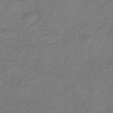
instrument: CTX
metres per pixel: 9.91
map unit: eHb
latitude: -35.8233
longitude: 81.6722
